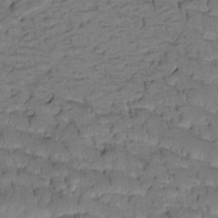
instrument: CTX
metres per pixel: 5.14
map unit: Htu
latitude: -2.5951
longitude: 173.1242
